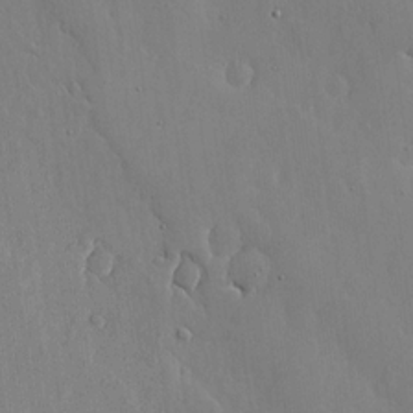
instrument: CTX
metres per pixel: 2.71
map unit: lHvf
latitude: 18.5356
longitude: -114.5167
